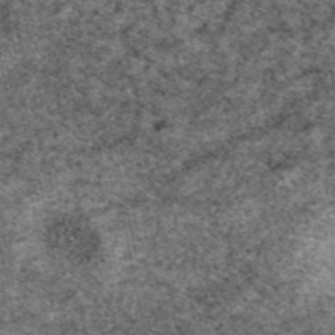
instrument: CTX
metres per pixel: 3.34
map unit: eAb
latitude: 48.4601
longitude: 104.8219
